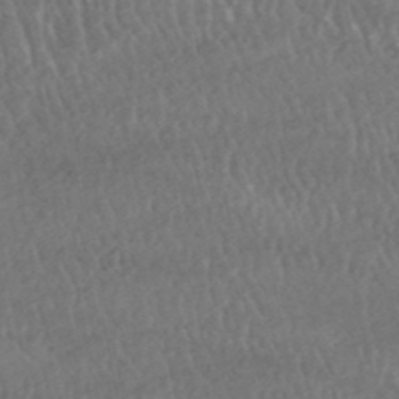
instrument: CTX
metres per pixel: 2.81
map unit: HNhu
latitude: -48.6330
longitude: 102.4818
